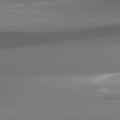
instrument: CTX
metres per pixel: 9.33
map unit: lApd
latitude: 82.0633
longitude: -148.8002
